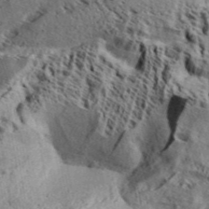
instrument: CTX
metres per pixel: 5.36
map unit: Aa
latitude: 32.0822
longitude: -137.0648
